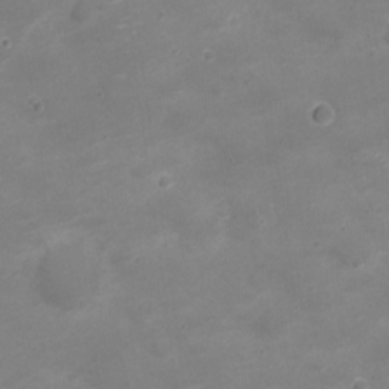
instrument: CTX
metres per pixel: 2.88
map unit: Nve
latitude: -20.6140
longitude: 104.5384
